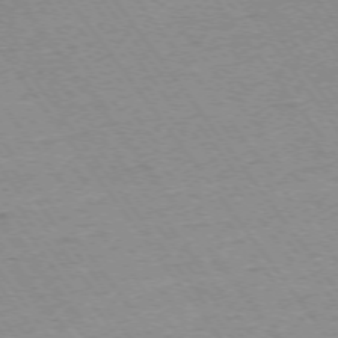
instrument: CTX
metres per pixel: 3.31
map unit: Ap
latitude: -74.4629
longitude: -82.5923
